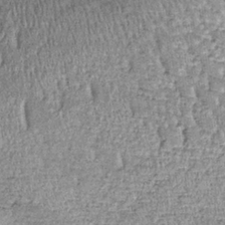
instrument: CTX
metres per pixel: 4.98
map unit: lHb
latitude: -36.0094
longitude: 65.0676
